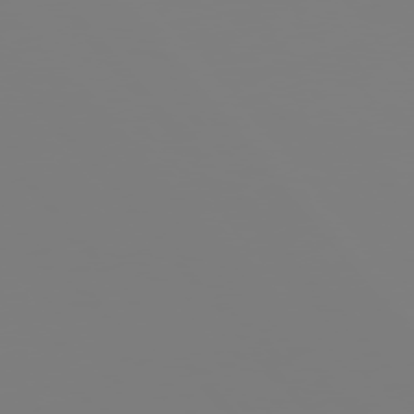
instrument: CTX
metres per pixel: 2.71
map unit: Hpe
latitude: 75.6883
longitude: -127.8583
